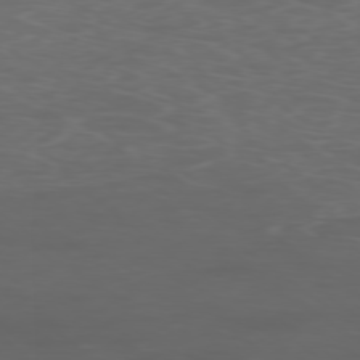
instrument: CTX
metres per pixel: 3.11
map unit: Ap
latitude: -78.0472
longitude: -79.6316
